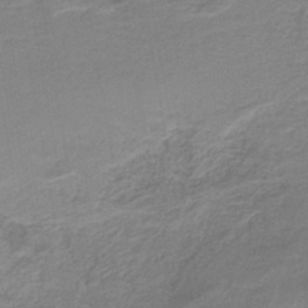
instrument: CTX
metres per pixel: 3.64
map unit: lHb
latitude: -40.6140
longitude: 53.5021
